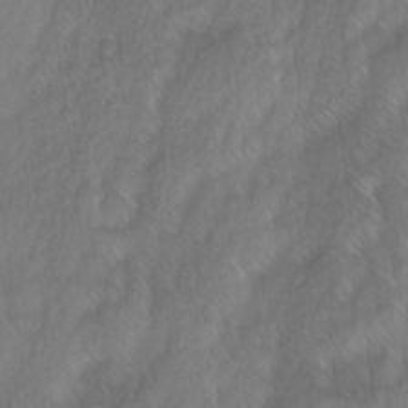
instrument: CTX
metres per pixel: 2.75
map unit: Ave
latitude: 9.2726
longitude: -105.2537
